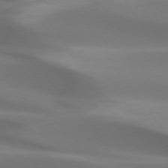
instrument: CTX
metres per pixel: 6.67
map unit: lApd
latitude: 73.2726
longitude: -50.6112
